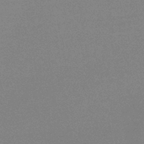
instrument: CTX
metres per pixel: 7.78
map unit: HNb
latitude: -34.3117
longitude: 52.8030
